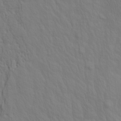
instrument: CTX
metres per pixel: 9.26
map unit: Aa
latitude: 19.1025
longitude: -142.3845
